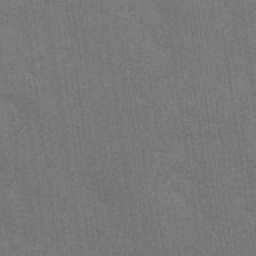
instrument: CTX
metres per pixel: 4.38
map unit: Nhu
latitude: 27.2915
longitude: -64.4601
